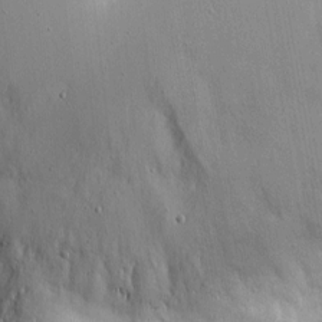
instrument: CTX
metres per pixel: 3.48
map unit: eHh
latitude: 9.2159
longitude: -71.8394
